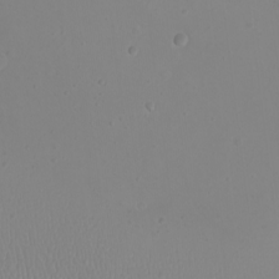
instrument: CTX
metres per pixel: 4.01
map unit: eHh
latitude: -10.0283
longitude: -68.0822
